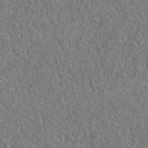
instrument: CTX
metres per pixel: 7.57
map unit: eAb
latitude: 35.8394
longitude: 107.0298
